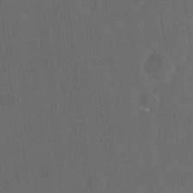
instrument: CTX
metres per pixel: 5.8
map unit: eHh
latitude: 19.0080
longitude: -65.7261
